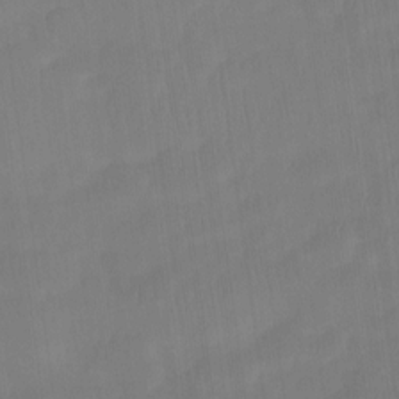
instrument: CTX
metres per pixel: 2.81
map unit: Htu
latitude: -14.7086
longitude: -46.0633
